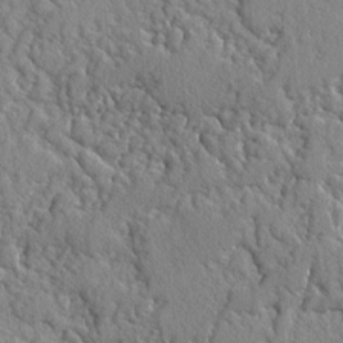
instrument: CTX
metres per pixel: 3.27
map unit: lAvf
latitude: -2.9730
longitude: -108.8002
